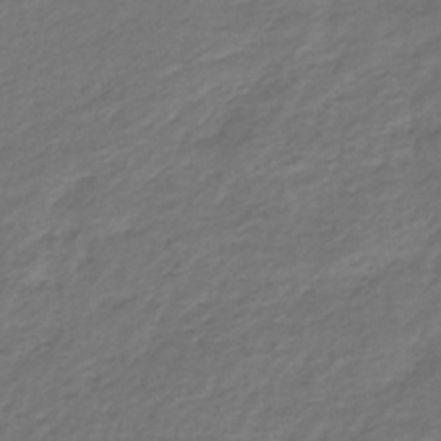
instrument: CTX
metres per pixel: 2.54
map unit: lHb
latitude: -36.6329
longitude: 71.7856
